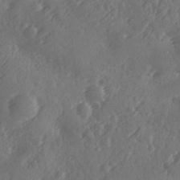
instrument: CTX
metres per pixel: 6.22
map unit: Ave
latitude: -9.5021
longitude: -118.7813
